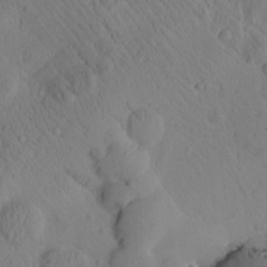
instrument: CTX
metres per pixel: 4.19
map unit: Htu
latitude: 1.3670
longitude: 176.0472
